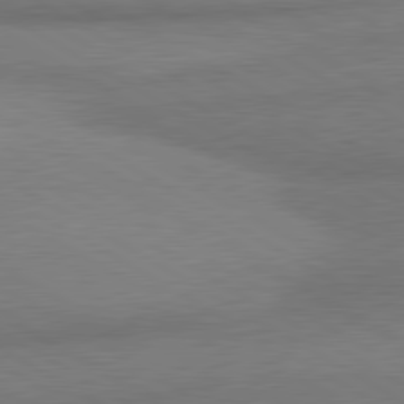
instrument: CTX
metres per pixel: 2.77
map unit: lApd
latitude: 80.4790
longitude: 166.7085
